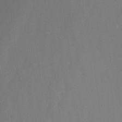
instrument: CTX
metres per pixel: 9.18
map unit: Nhu
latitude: -9.0297
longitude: -78.9892
